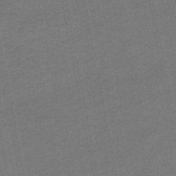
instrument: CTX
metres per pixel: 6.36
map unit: HNhu
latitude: -48.6141
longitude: 100.4628
